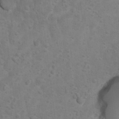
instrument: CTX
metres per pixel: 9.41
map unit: Nhu
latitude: 9.4049
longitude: -22.5735
